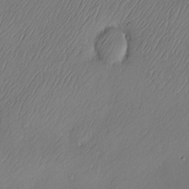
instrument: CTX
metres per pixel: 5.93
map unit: Nve
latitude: -10.3684
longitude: 173.4265
